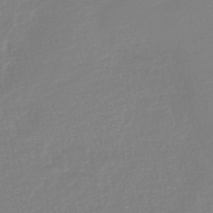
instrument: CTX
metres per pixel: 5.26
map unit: lHb
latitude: -42.1794
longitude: 77.9367
